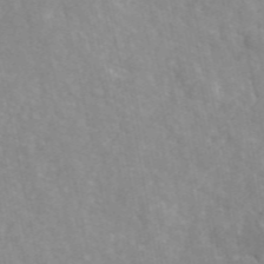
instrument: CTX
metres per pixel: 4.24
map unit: ANa
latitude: 40.8002
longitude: 34.3306
